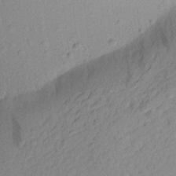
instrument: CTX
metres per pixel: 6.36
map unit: Aa
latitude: 22.3656
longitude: -144.8002
